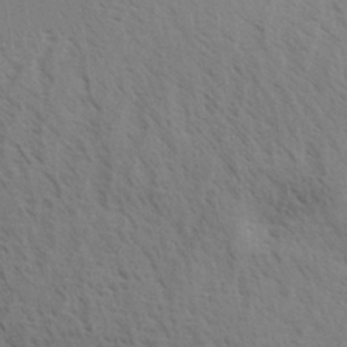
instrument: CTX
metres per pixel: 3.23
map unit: Aa
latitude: 32.2145
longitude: -140.4223
